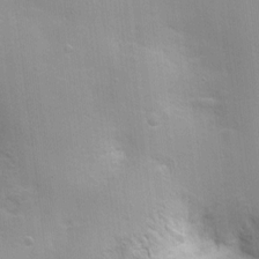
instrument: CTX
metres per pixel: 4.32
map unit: Nhu
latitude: 1.6127
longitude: -16.7813
